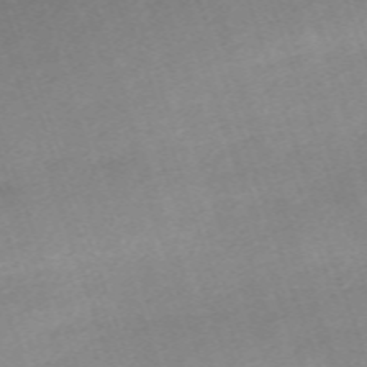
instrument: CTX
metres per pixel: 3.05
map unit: eHh
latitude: -64.1228
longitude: 50.3117
